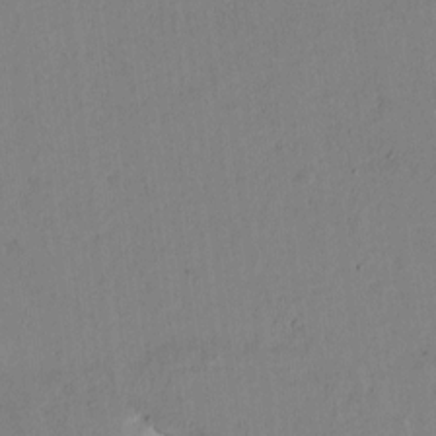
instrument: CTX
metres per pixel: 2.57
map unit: Htu
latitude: -0.5574
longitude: 170.0283
